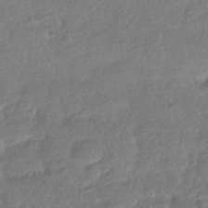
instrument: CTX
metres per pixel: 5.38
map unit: HNhu
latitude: -41.1242
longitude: 98.3306
